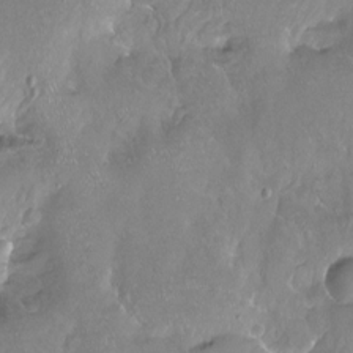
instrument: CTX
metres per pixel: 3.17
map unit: Hto
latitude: -13.6722
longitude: -42.7057
